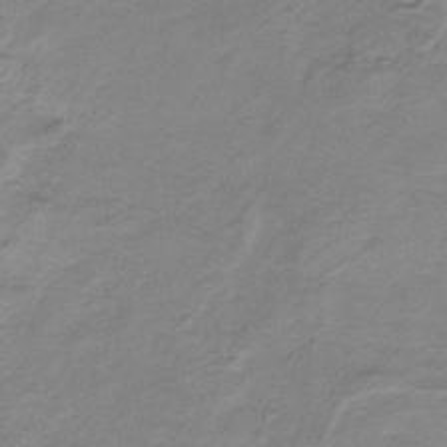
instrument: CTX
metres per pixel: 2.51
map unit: HNb
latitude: -33.7478
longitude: 60.0472
